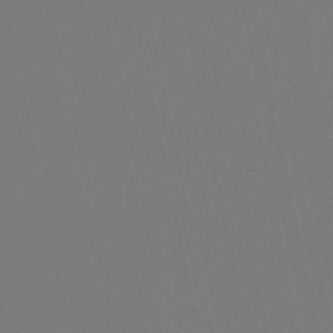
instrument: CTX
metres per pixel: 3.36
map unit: lHb
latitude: -50.1039
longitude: 70.1606
